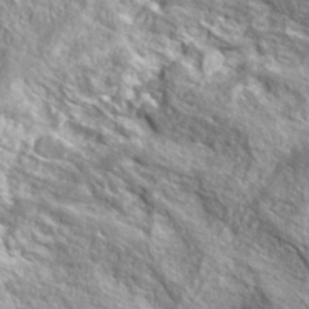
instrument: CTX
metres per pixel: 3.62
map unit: ANa
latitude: 39.5560
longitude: -90.9703
